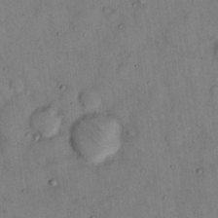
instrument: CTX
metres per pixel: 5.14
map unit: eHh
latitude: 13.1403
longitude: -62.8002
